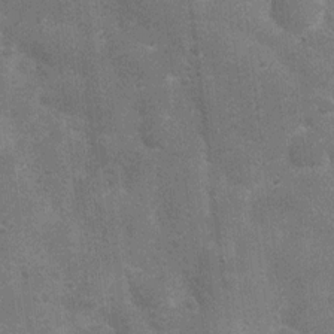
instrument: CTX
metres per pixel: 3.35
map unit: Nhu
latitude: 4.8002
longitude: -25.4804
